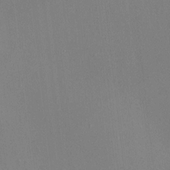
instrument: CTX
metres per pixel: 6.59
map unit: HNhu
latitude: 4.4790
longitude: 6.6329
